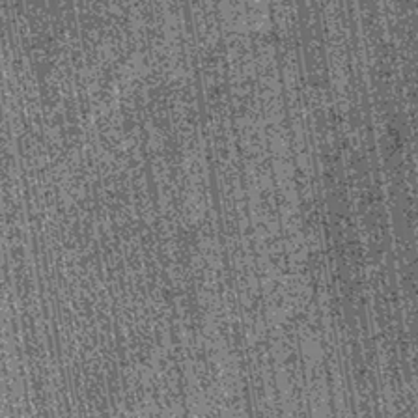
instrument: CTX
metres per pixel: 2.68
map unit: lHb
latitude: -39.8800
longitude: 67.6155
